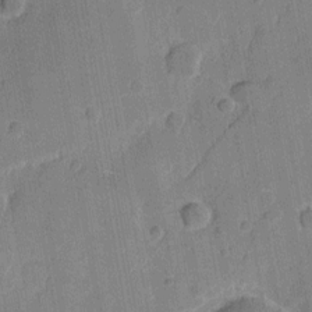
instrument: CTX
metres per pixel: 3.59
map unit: eHh
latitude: 7.5182
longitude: -66.2522
